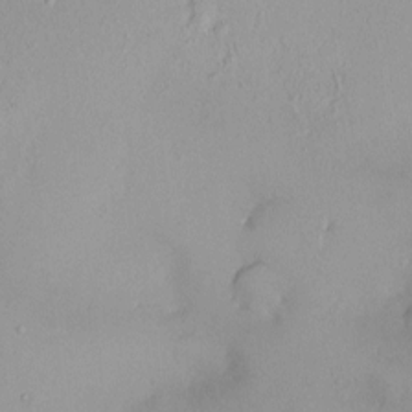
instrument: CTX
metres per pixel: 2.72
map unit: HNhu
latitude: 4.9136
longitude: 8.1984
